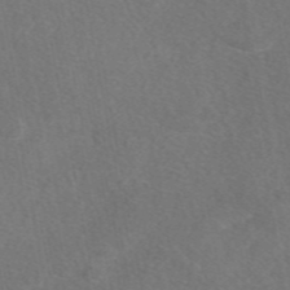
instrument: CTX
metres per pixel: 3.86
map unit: eAb
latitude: 47.9717
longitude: 117.3698
